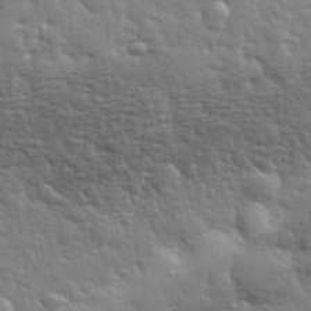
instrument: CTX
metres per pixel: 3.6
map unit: lHvf
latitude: 34.6868
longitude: -81.6694
